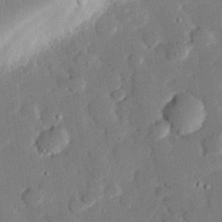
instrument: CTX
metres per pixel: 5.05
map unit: eHh
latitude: 29.2348
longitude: -81.2159
